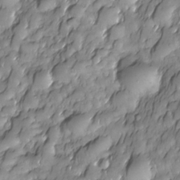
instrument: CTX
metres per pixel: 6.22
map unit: Nhe
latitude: -29.7100
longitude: -140.0822
